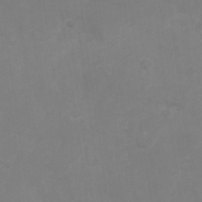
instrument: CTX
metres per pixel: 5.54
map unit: Nhu
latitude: -28.6141
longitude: -66.4601
